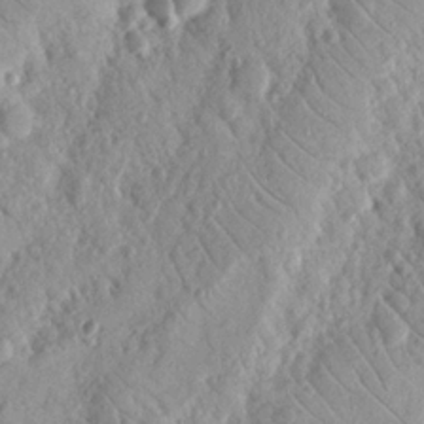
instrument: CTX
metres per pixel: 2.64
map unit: Nhu
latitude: 19.0269
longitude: -77.7449
